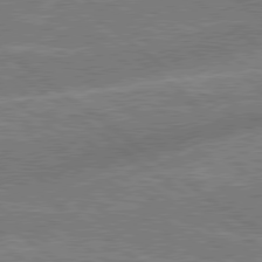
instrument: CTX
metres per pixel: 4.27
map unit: lApd
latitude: 79.1403
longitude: 174.0661
